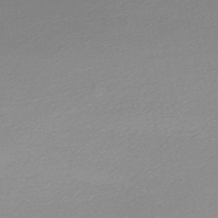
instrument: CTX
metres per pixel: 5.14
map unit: lHb
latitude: -48.2362
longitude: 66.3684
